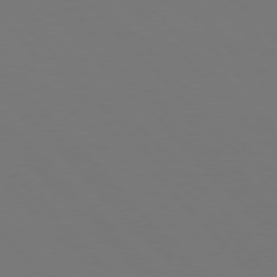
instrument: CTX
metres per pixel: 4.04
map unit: Hpe
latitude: 76.9891
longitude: -169.1403
